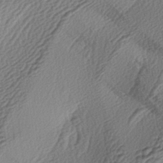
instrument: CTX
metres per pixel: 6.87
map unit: lAa
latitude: -3.7666
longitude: -123.8583
